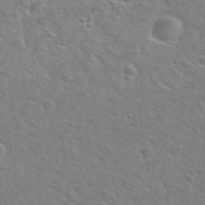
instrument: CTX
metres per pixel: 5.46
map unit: Hto
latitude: 30.2523
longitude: -48.8758
